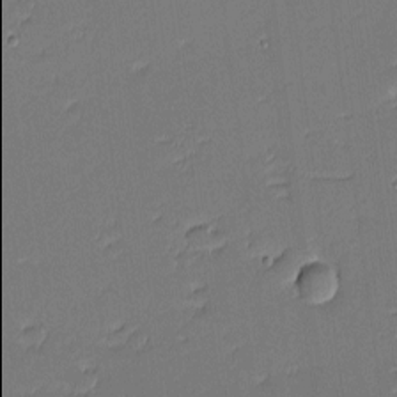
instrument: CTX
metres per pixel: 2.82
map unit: eHh
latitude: -3.5210
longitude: -81.9906
